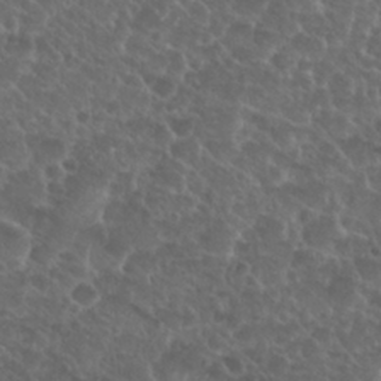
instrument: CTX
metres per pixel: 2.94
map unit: Nhu
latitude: 27.3860
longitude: -51.8205
